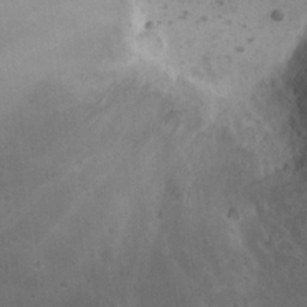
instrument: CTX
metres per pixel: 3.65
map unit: Nhu
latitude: 22.4979
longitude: -71.0836
